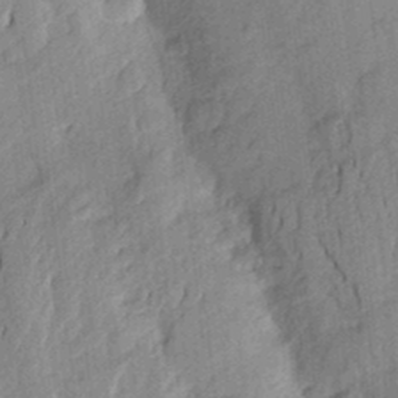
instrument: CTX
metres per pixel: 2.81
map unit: Aa
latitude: 23.5182
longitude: -150.5356
